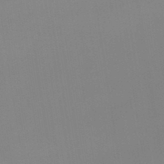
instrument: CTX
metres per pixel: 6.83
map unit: lHb
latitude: -48.0283
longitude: 67.4832
